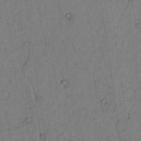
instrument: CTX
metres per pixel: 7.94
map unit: lAvf
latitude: 5.4426
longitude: 160.0850
